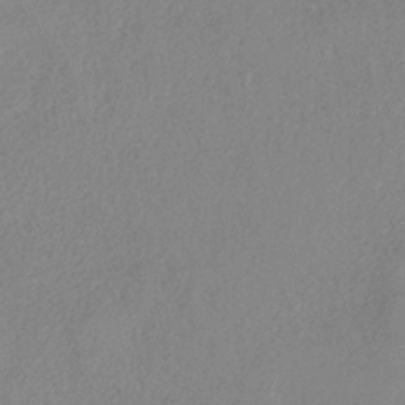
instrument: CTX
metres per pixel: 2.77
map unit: HNb
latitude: -33.1998
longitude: 55.3699
